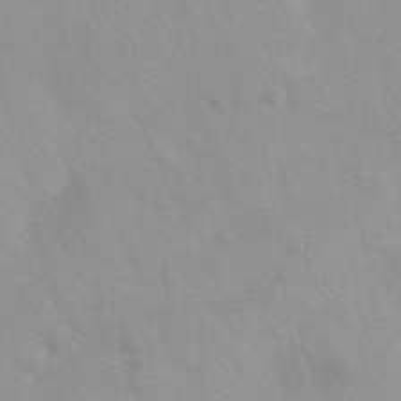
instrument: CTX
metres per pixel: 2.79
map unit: eHh
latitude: 25.1970
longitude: -63.9717
